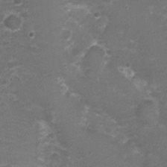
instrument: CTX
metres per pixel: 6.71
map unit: Nhu
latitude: 2.7624
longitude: -17.5938
